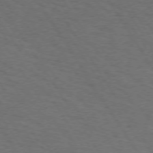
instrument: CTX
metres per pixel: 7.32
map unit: Hpe
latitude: 72.8947
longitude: -124.9513
